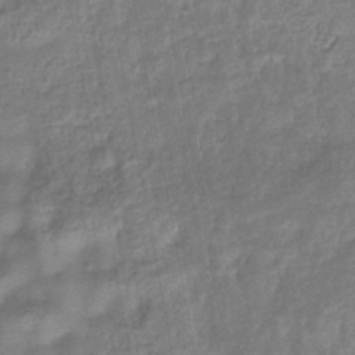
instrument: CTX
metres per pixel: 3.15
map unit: eHb
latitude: -33.1998
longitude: 75.9178
